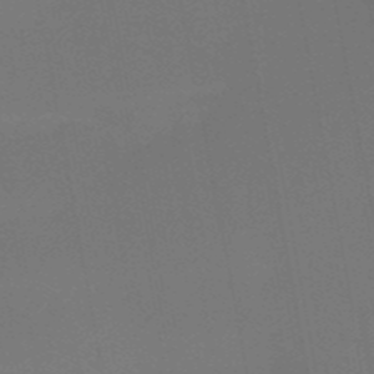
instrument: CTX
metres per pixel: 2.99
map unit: HNb
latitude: -51.7855
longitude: -45.6694
